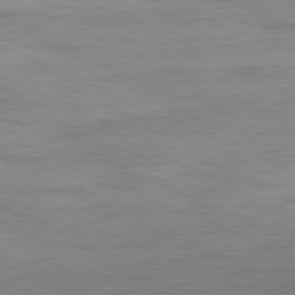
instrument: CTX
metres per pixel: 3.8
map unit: Ap
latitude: -81.3132
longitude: -81.8016
